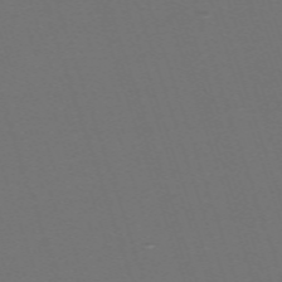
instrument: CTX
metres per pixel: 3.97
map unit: eHh
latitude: -63.7477
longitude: 52.0661
